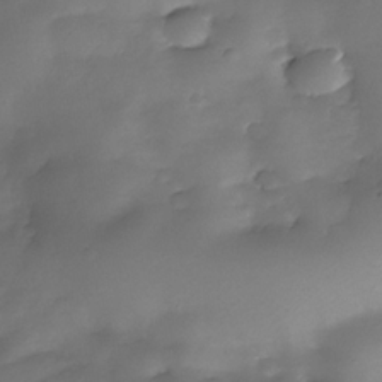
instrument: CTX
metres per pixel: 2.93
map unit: Nhe
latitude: -34.3873
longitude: -143.9717
